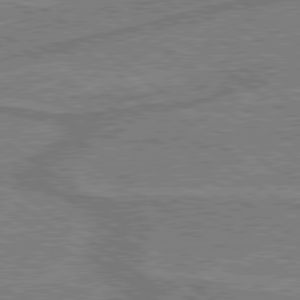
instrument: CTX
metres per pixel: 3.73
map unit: lApd
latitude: 79.2159
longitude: 175.8044
